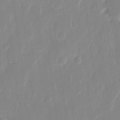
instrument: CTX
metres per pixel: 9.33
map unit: eHh
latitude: 12.0633
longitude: -70.7813
